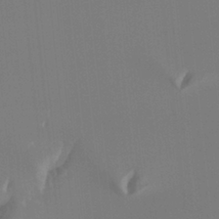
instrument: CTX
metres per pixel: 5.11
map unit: Htu
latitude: -13.1809
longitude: -71.7827
